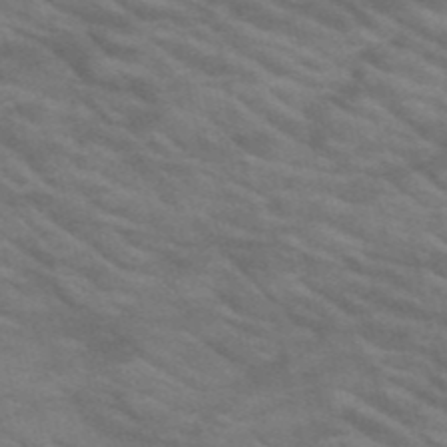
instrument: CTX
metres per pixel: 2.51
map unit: HNb
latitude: -53.3698
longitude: -45.0647
